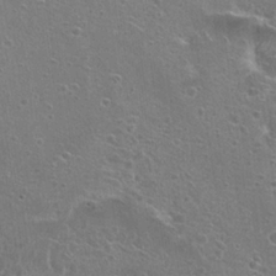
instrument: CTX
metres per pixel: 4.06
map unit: Hto
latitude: 22.5924
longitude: -41.9528
